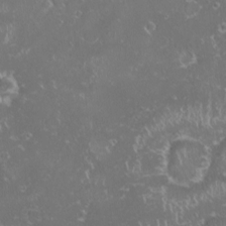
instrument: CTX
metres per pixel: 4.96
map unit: HNhu
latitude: -1.6155
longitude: 10.8786
